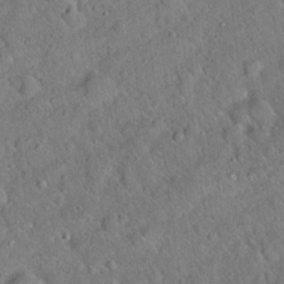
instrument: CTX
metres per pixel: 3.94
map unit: Hto
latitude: 18.8191
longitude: -52.7246
